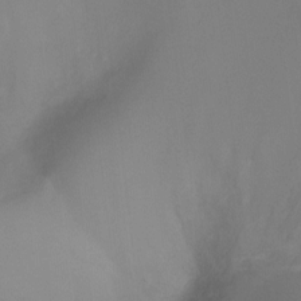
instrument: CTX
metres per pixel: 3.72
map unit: Ht
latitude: -10.4629
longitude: -28.5734
